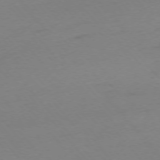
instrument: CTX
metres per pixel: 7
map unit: Ap
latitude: -76.0850
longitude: -72.2145
